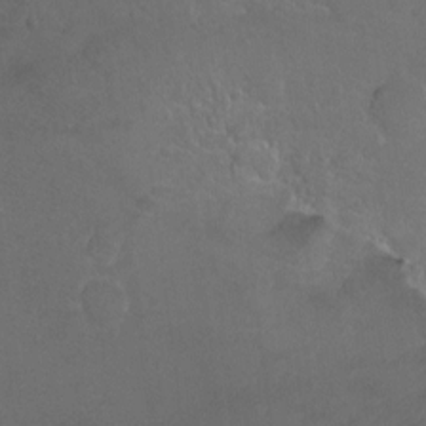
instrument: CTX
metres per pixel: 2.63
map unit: Ht
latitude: -7.6344
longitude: -35.8394
